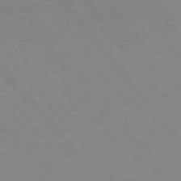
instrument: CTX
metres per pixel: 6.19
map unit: Ap
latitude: -75.6533
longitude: -70.1200
